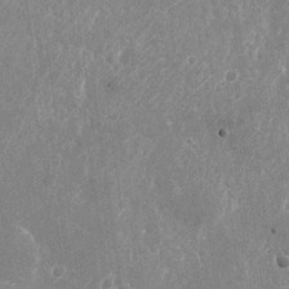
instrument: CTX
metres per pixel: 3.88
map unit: Nhu
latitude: -25.7855
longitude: -71.7638
